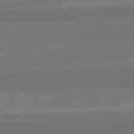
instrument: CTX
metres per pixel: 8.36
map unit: lApd
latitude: 82.5356
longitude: 158.2172
